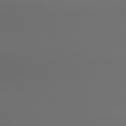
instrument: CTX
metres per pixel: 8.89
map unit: lApd
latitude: 80.5546
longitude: 155.1998
